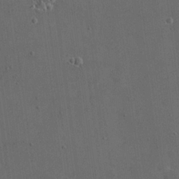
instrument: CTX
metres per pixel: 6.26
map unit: eHh
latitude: 19.5938
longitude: -65.5371
